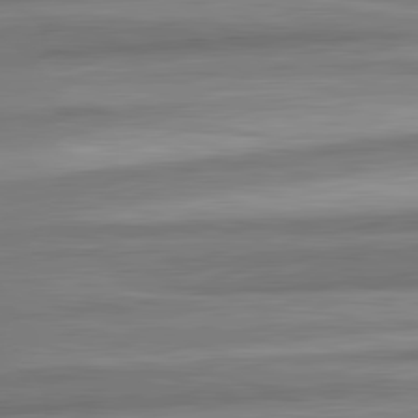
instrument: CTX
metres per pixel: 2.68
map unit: lApd
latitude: 82.4978
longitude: 178.0661
